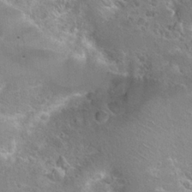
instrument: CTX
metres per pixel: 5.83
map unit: Hto
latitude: 22.8380
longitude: -48.8002
